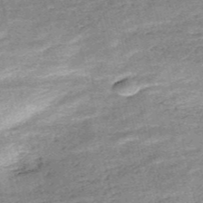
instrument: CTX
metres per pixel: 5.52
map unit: HNb
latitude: -53.6344
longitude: -40.1955
